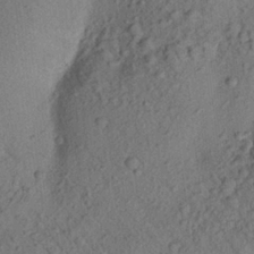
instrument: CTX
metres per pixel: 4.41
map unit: Aa
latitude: 23.8961
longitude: -148.1200
